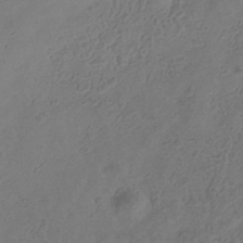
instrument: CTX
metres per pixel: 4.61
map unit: Hve
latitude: -34.6141
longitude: 90.2173
